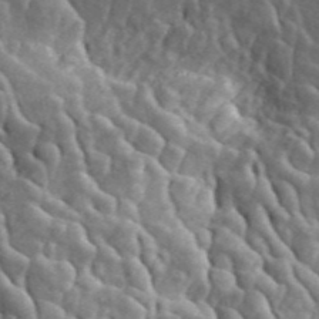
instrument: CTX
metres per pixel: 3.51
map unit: ANa
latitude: 46.0444
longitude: 23.8234
